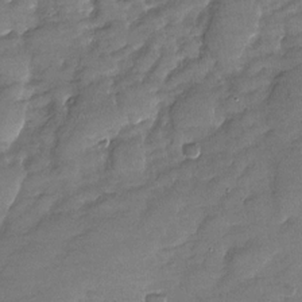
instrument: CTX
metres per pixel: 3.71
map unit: Nhu
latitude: -27.3509
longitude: -62.2523
